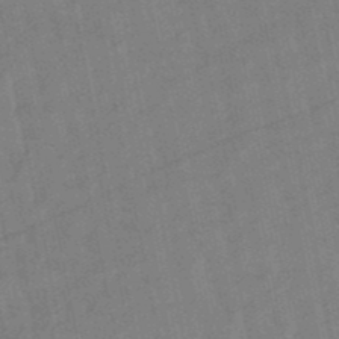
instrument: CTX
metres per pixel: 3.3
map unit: lHb
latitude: -48.9731
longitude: 78.2361
